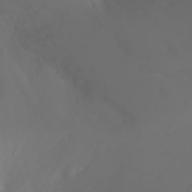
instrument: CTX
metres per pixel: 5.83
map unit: Ht
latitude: -2.6518
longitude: -61.2159
